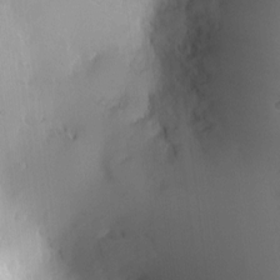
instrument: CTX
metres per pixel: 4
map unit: HNhu
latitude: 4.3089
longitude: -5.0458
